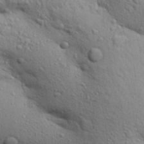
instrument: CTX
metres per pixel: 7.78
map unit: Aa
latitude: 29.9339
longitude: -147.5560
